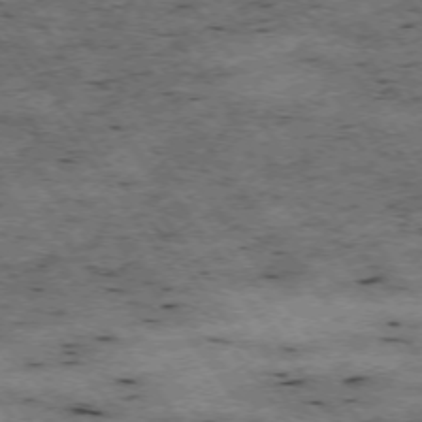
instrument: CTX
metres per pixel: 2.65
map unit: Hpe
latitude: -74.5007
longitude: 2.5951
